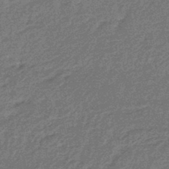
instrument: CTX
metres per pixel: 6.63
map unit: eHb
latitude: -45.8989
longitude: 88.8597
